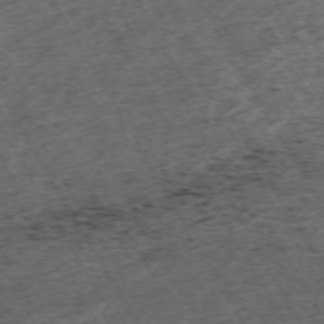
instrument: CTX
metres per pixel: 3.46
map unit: Hpe
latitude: -70.8975
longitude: 16.9542
